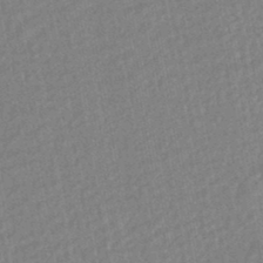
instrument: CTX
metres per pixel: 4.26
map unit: HNhu
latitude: -46.7652
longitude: 99.0108
